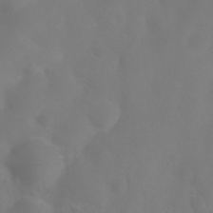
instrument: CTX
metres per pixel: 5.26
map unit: Nhu
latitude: 27.4427
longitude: -55.4615
